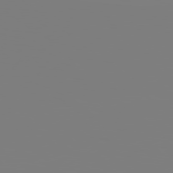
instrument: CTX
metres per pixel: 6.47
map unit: Hpe
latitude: 78.8002
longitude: -145.8583
